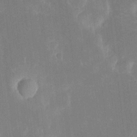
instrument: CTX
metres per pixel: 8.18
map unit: eHh
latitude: 5.9717
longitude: -69.6505
